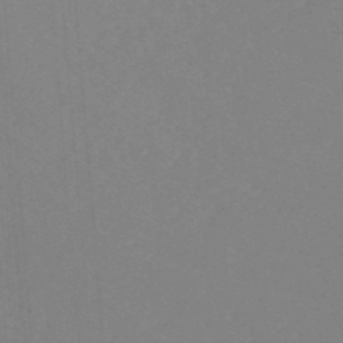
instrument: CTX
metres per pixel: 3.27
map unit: lHb
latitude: -48.3496
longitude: 64.2740
